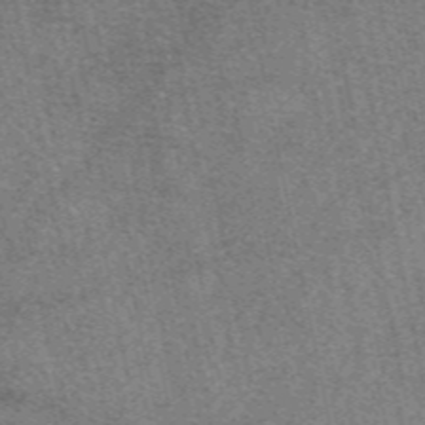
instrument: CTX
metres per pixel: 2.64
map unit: eAb
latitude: 48.6679
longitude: 107.8801
